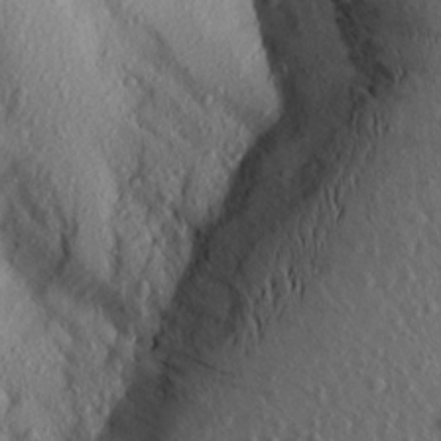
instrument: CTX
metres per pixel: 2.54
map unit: Aa
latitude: 16.7813
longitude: -144.2900
